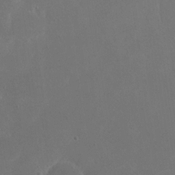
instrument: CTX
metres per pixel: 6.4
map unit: eHh
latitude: 20.1956
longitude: -68.4979
